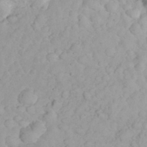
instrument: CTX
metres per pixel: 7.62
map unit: eHh
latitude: 32.4412
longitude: -62.9136
